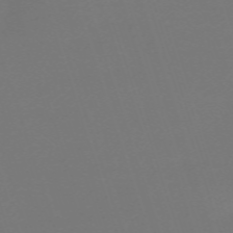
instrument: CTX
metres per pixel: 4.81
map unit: eHh
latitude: -63.4454
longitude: 53.2942
